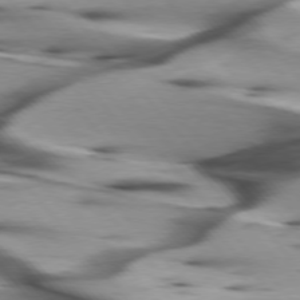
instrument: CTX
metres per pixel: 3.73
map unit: lApd
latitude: 75.8394
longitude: -64.3656
